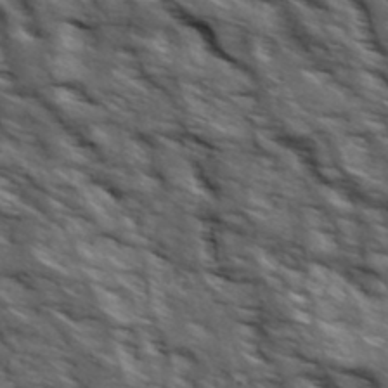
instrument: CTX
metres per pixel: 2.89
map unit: Ave
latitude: 19.3670
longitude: -135.0647
